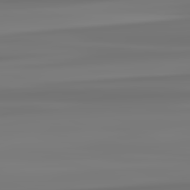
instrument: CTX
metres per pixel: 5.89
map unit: lApd
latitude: 82.8569
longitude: 171.0676
